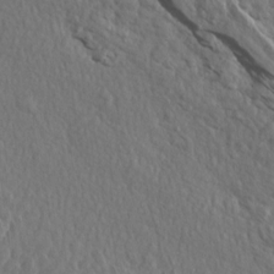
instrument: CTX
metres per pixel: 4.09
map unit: Aa
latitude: 14.5168
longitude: -143.1214
